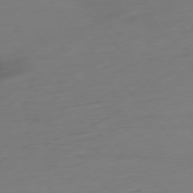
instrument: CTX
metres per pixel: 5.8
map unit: Hpe
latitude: -75.8990
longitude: -15.2537
